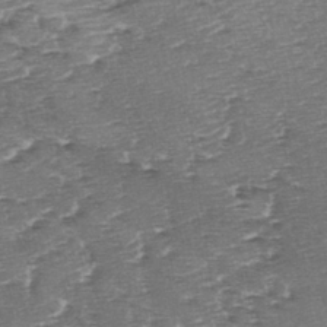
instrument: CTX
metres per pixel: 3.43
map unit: lAa
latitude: -2.6707
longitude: -128.5735
